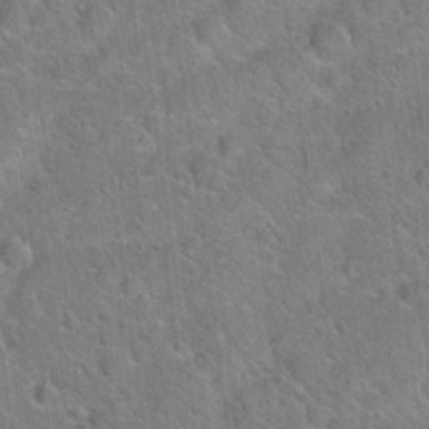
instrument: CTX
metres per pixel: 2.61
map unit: Hto
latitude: 20.7058
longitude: -51.0269
